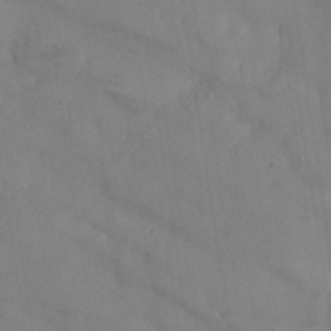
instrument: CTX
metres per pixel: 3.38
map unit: Nhe
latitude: -37.0486
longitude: 138.7841
